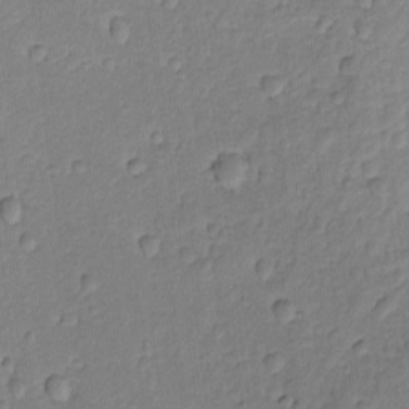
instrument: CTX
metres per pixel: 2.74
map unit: lAvf
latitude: -8.9731
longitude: -119.6316
